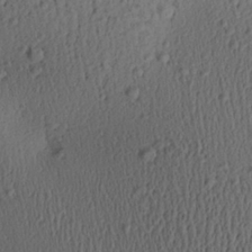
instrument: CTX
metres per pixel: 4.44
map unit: Aa
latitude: 27.2537
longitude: -136.4790
